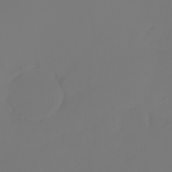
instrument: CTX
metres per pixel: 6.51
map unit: eHh
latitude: -3.5777
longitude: 19.7856
